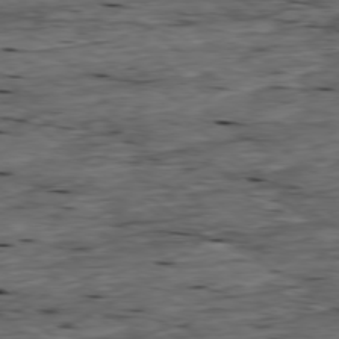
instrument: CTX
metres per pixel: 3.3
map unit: Ap
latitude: -78.8030
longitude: -87.6505
